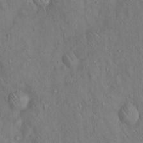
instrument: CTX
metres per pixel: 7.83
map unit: Hto
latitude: 14.2334
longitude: -59.3104
